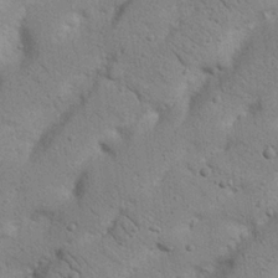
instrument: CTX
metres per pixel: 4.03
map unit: Nhu
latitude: 22.5168
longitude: -74.7624
